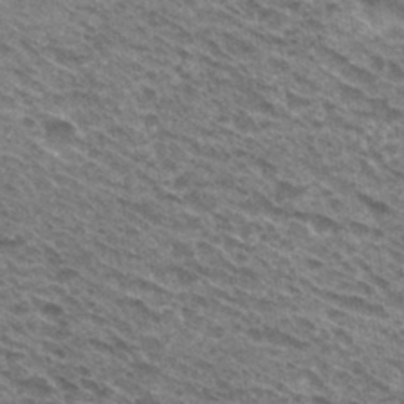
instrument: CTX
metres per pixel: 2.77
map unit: Hto
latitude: 31.6316
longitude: -46.8758
